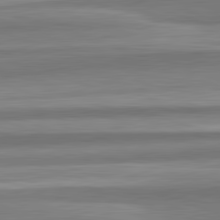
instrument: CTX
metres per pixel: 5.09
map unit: lApd
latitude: 82.7057
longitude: 178.2739
